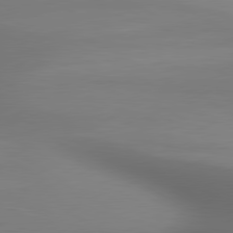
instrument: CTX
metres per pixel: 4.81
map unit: lApd
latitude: 80.6490
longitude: 136.1983
